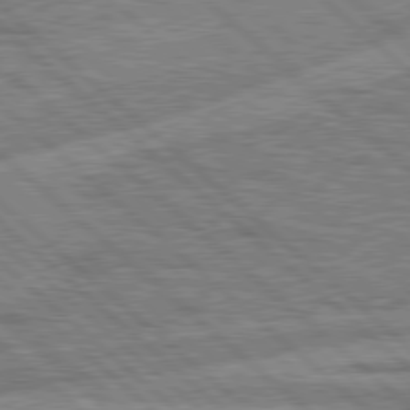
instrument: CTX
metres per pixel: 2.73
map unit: Hpe
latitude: 78.2901
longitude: -157.3103
